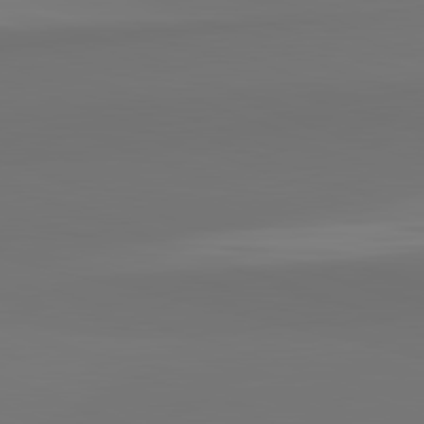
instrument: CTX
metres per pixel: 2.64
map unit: lApd
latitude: 82.2900
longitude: 159.5399
